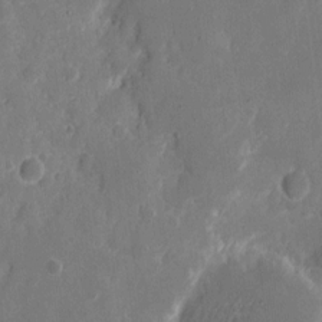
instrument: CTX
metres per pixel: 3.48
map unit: eHh
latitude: 8.7435
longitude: -69.0270
